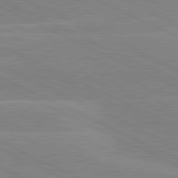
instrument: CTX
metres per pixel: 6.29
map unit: lApd
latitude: 81.1781
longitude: -128.2711
